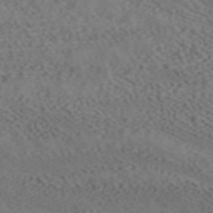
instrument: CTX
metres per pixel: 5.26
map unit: ANa
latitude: 41.4804
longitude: 33.8423
